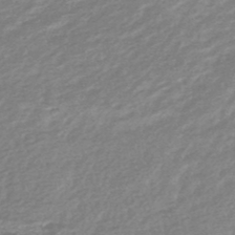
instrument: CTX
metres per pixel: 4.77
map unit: HNb
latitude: -48.9353
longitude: 58.6707
